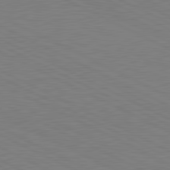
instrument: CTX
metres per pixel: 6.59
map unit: lApd
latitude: 81.2348
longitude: 150.4062
